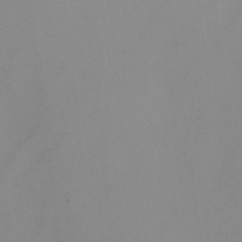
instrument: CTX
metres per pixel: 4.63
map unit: Nhu
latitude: -8.3873
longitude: -95.0837
